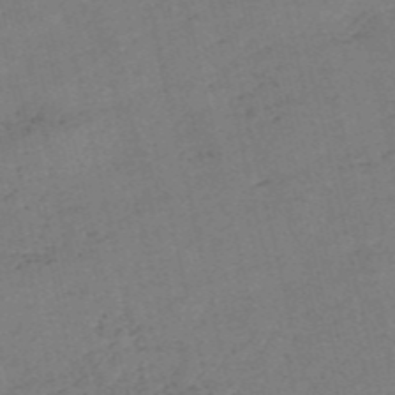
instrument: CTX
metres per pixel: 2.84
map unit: eHh
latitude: -55.1809
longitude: -89.3671
